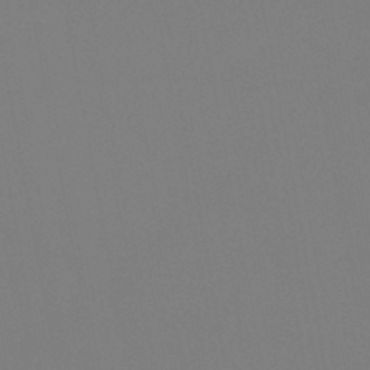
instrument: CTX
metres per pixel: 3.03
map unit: HNb
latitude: -44.6141
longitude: -44.3845
